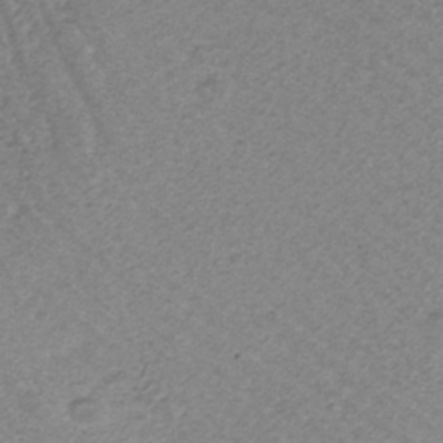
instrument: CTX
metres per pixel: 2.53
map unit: ANa
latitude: -36.1416
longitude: 95.0297
